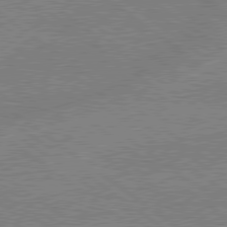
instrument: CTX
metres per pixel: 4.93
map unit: lApd
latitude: 79.1403
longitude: -144.7624
